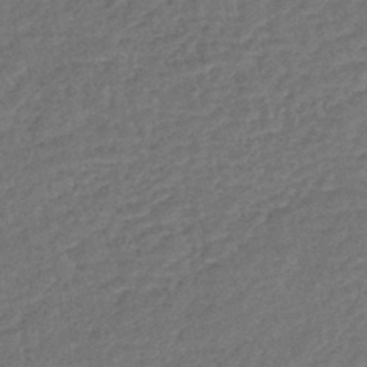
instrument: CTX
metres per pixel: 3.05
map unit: lHb
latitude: -43.1431
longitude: 79.7477
